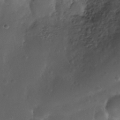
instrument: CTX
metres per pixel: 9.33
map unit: Nhe
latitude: -35.9556
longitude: -131.0270
